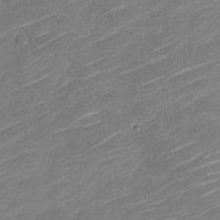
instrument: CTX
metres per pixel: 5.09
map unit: Nve
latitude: -18.8408
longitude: 107.5399
